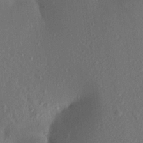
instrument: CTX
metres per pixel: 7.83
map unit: Aa
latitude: 21.9528
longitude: -147.1970
